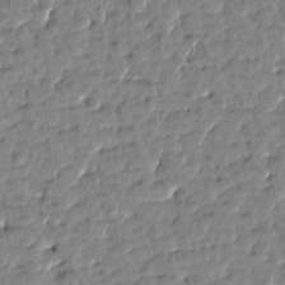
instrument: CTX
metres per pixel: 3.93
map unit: Htu
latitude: 0.8947
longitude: 179.8611
